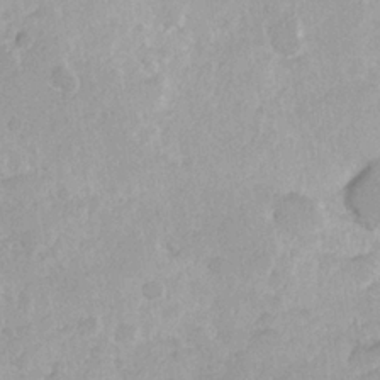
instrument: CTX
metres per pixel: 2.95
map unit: Hve
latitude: 24.5734
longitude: 145.1620
